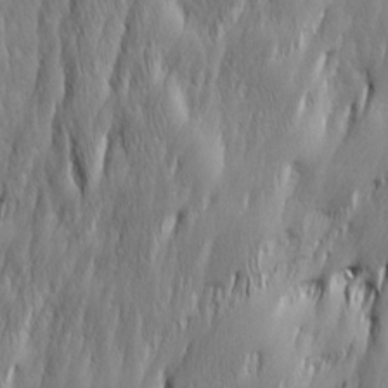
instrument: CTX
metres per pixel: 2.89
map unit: Ave
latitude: 15.0837
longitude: -135.7449
